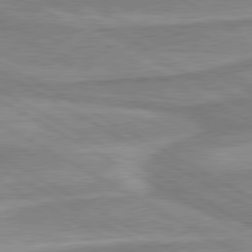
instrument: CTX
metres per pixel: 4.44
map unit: lApd
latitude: 80.2333
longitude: -173.6882
